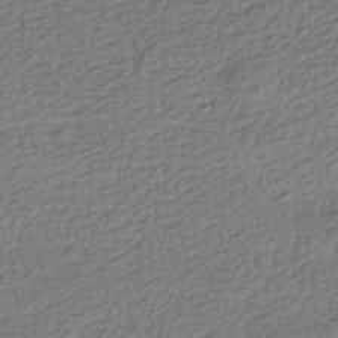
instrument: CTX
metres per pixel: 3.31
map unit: HNhu
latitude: -42.3495
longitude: 98.4629
